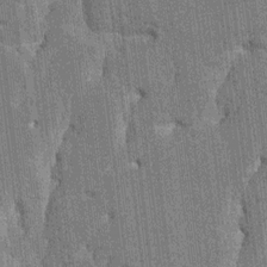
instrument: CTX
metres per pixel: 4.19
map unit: HNhu
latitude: 6.1956
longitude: -5.8394
